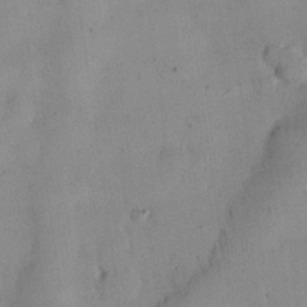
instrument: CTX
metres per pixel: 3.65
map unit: eHh
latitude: 24.5356
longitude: -66.1955
